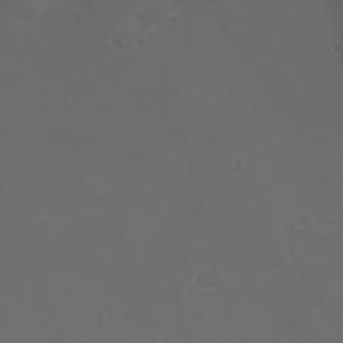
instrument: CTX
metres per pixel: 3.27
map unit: Nhu
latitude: 22.4601
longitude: -64.9325
